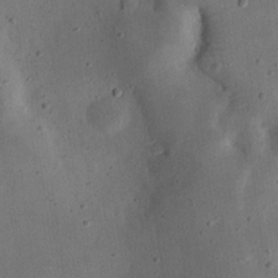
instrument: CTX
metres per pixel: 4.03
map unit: eHh
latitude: 23.1592
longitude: -68.9514
